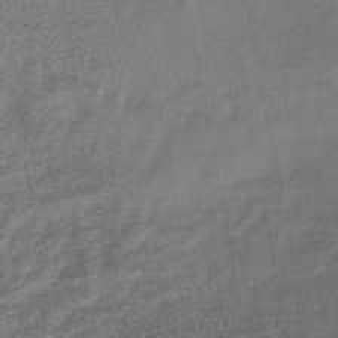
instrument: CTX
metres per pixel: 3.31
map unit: lHb
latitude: -43.8800
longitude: 80.6330
